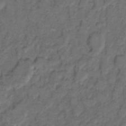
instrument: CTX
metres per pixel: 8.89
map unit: eHh
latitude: 8.7057
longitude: -62.4790
